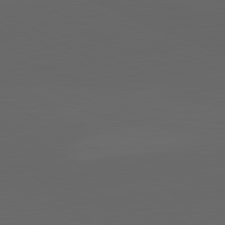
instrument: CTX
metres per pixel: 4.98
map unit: lApd
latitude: 82.0822
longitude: 130.6140
